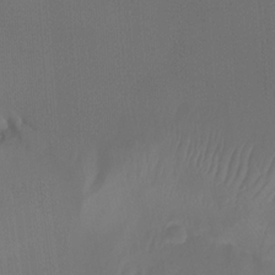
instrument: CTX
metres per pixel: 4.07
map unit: Nhu
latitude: -15.0676
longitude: -52.8002
